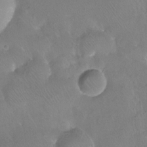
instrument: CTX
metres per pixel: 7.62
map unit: Ht
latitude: -11.4077
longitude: -43.9906
